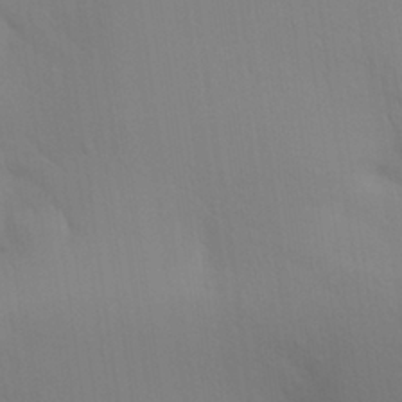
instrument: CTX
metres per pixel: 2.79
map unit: Aa
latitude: 29.6316
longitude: -144.5734
